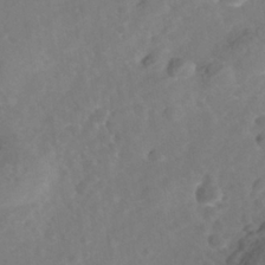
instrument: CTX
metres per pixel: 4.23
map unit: Nhe
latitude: -38.5196
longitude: -112.9136
